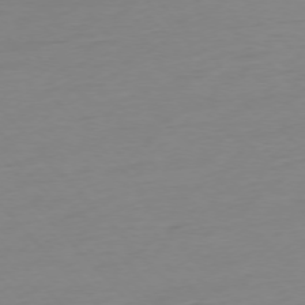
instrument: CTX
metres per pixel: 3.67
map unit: Ap
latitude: -76.2550
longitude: -70.8947
